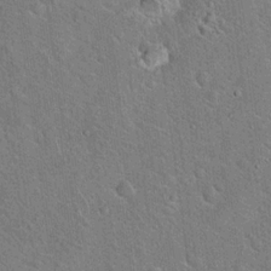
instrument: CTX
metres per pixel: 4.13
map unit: Hto
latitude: 18.6301
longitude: -51.5749
